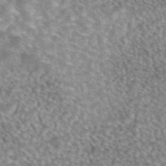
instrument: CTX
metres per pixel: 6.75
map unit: eAb
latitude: 44.7624
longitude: 108.9164
